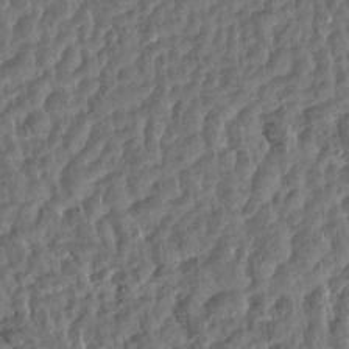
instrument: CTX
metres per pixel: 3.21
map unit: Aa
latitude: 13.9339
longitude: -140.7057
